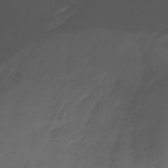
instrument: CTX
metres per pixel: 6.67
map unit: HNhu
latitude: -27.3320
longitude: 75.2187
